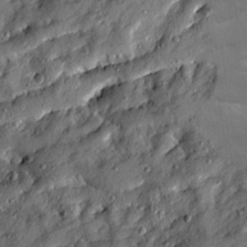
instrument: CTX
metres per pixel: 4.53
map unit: Ave
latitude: 19.5749
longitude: -129.4615
